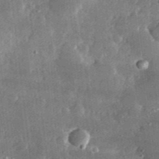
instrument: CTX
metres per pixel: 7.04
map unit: lHvf
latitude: 30.9514
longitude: -90.0444
